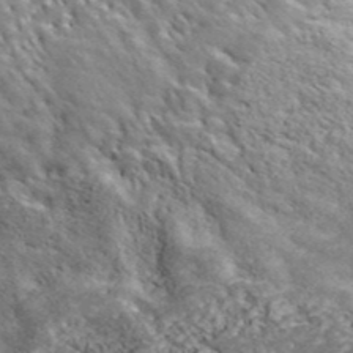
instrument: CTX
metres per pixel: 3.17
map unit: ANa
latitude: 42.7813
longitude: -88.8758
